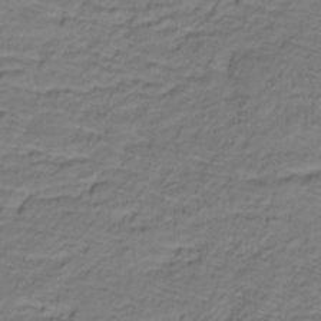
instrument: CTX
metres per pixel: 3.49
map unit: lHb
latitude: -32.2362
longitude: 65.6155
